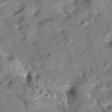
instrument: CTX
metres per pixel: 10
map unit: Aa
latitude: 10.5168
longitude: -141.6693
